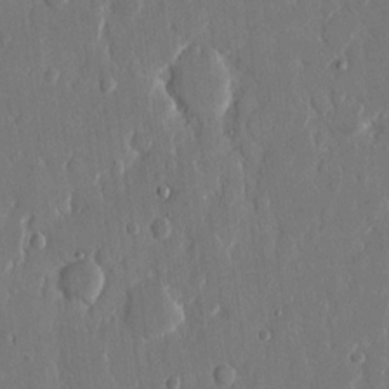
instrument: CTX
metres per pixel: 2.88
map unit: eHh
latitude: 13.4804
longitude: -70.2144
